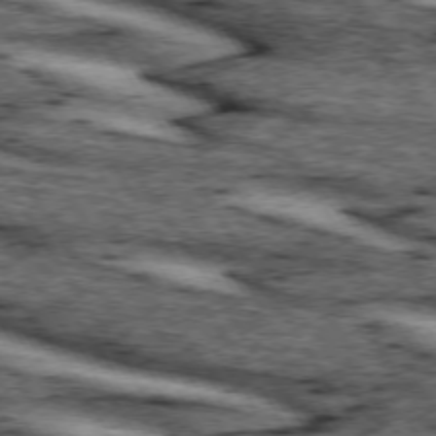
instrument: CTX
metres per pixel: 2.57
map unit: lApd
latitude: 74.2145
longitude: -72.5168
